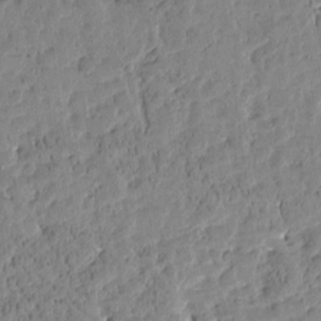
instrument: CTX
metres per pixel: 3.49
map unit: Htu
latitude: -3.5210
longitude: 175.6532
